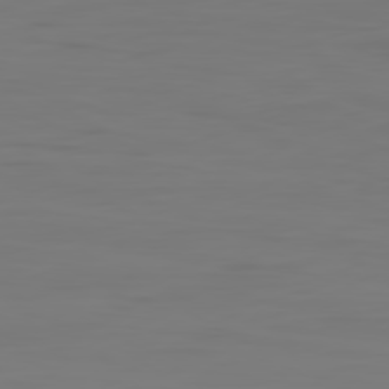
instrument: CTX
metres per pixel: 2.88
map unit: Ap
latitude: -80.2929
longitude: -59.5749
